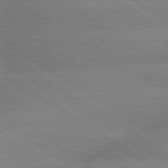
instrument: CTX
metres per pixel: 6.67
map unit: lApd
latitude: 79.6316
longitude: -152.1956
